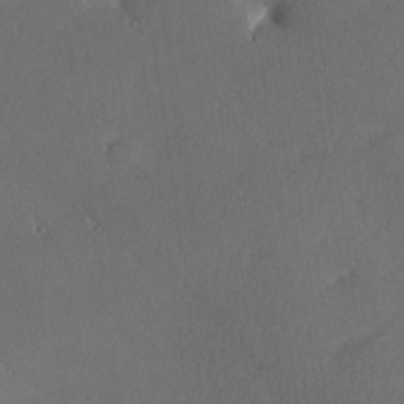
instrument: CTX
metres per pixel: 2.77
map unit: lHvf
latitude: 26.1956
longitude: 140.9164
